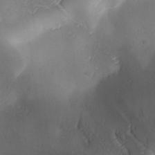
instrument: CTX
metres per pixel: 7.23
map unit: Ave
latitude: -10.4629
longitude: -122.0444
